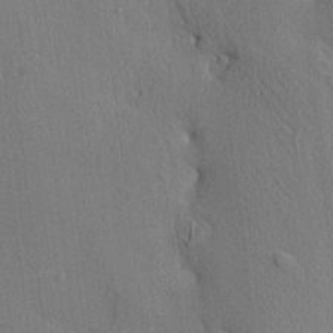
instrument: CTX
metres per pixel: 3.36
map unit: HNhu
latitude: 12.7058
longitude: 10.3873
